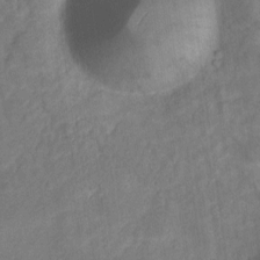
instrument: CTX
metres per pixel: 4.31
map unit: Nve
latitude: -18.9353
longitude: 107.2943
